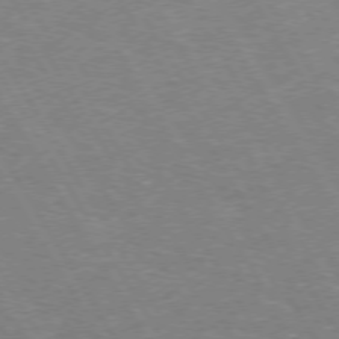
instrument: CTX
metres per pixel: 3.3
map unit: Hpe
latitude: 73.0081
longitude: -123.3671
